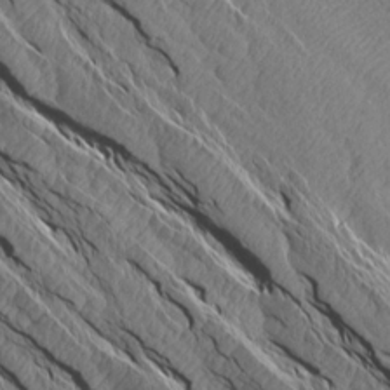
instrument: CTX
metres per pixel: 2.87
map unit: Aa
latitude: 14.9136
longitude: -146.3090
